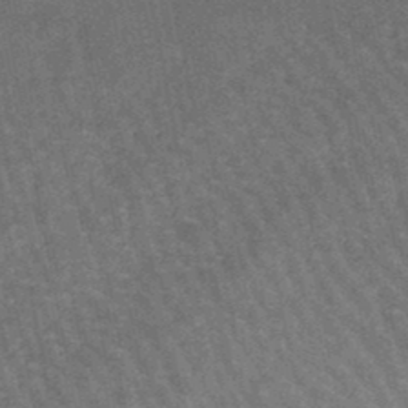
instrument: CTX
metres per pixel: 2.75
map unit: lHb
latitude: -46.7463
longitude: 76.8786
